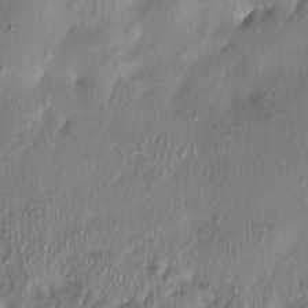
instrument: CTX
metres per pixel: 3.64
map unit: Nhu
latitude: -1.1998
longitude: -14.6302
